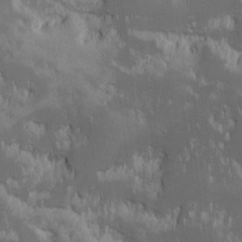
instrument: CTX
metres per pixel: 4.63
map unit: Ave
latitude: -10.2551
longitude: -117.1781
